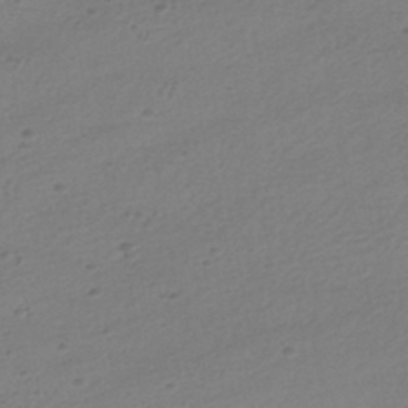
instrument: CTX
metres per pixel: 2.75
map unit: HNhu
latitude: -41.4832
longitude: 95.8233
